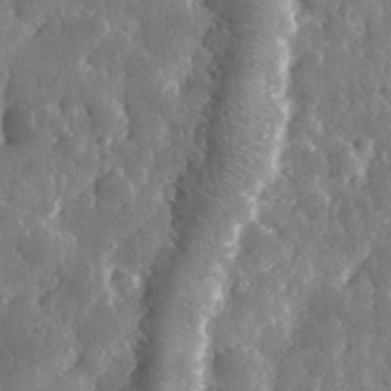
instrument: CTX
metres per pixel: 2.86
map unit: eHh
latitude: 32.2711
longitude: -71.5371
